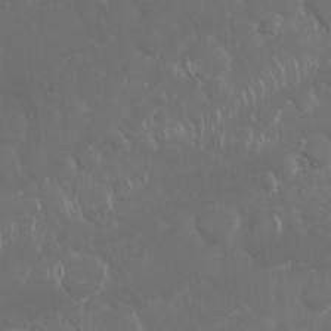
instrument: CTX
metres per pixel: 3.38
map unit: Nhu
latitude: 26.3467
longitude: -61.4048
